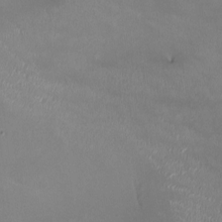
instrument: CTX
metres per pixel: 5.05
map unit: HNhu
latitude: 0.6679
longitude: -3.1403
